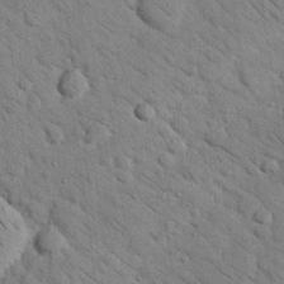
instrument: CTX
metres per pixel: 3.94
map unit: Nhu
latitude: 23.9717
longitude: -74.2334
